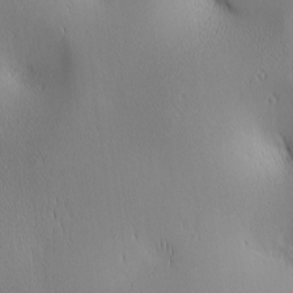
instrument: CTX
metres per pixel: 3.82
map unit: lAa
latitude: 1.8583
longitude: -117.4426
